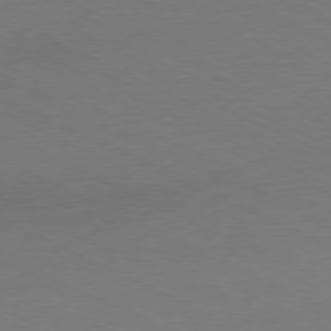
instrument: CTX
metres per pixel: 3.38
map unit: Ap
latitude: -77.9745
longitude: -72.8569
